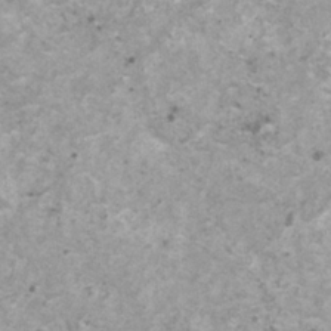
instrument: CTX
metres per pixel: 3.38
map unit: HNhu
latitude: 1.0458
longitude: 4.2172
